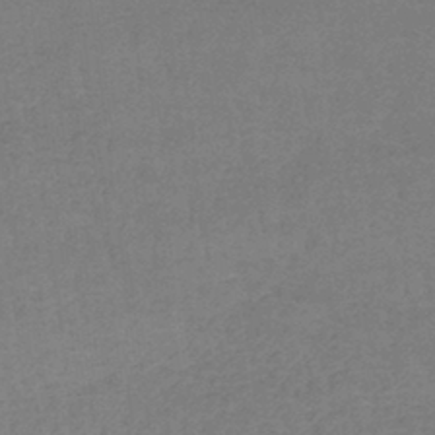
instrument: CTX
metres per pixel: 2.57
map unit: lHb
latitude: -41.8611
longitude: 66.2928
